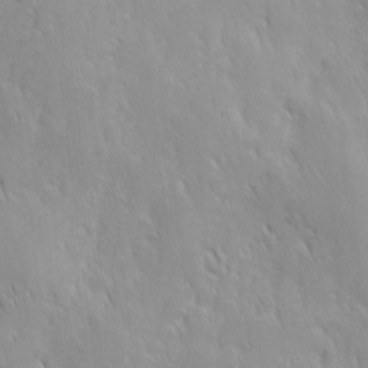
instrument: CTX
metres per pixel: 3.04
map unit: Ave
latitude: 9.7450
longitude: -103.8394
